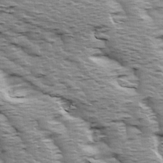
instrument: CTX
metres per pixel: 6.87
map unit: Ave
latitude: 14.1956
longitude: -104.4601
